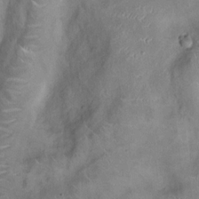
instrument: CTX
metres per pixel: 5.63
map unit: Ht
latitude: -4.5384
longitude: -14.9703
